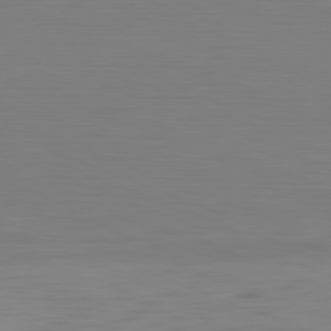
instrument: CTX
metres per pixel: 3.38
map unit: Hpe
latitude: -82.2361
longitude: 7.9367
